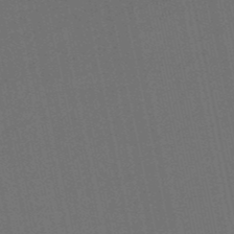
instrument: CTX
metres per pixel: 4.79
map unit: lHb
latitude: -50.7274
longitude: 80.6897
